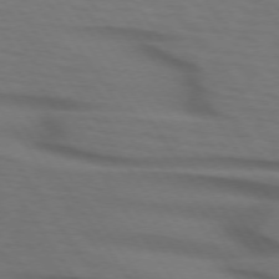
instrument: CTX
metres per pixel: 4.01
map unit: lApd
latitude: 73.2159
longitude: -75.8961
